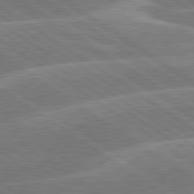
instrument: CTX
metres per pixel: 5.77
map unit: lApd
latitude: 79.7828
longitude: -130.1578
